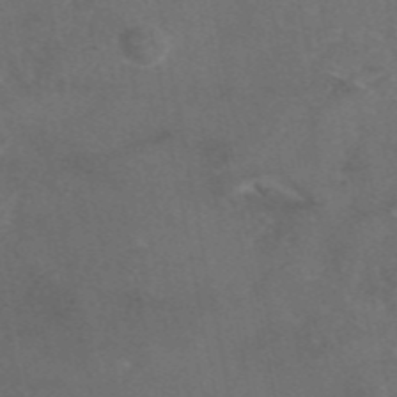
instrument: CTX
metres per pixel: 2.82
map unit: eAb
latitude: 46.2712
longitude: 114.9542
